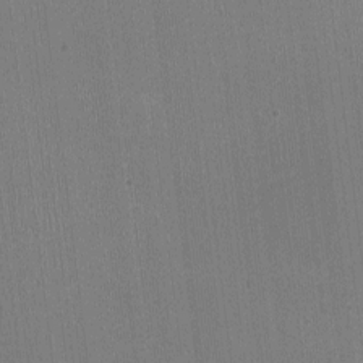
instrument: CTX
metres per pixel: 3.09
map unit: HNhu
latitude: -3.2375
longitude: -3.5182
